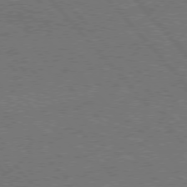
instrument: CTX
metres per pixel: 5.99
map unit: Hpe
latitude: 75.8394
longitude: -158.0633
